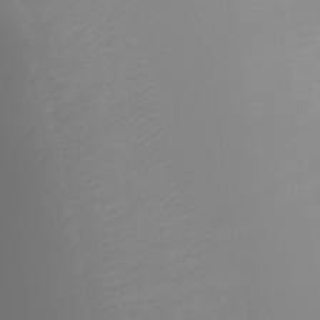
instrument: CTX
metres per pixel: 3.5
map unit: Nhu
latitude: -5.8044
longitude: -90.1578
